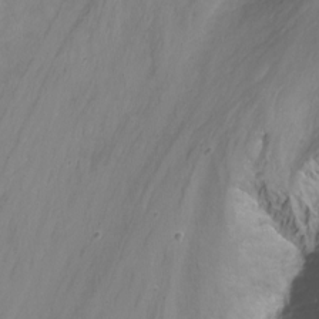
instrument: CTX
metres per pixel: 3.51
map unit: Nhu
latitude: -8.8030
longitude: -44.1955
